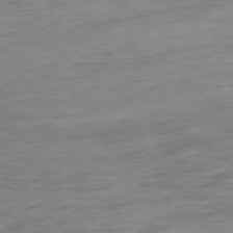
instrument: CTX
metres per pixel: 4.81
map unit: Ap
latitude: -79.7666
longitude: -47.7828
